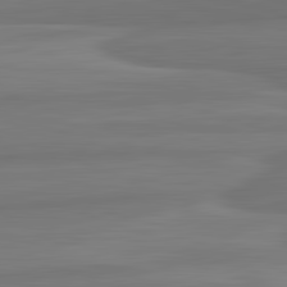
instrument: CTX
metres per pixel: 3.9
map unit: lApd
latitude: 82.7057
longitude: 169.5210
